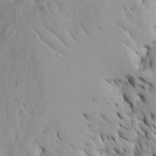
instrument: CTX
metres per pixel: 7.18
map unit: Htu
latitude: -4.5196
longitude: 152.2928
